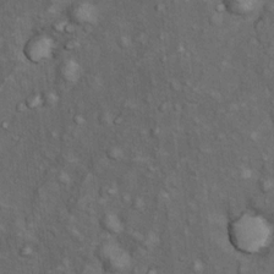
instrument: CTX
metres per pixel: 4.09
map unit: Nhu
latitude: 9.6883
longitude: -23.7072
